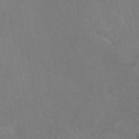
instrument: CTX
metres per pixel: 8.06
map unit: eAb
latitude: 46.8002
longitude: 110.5006
